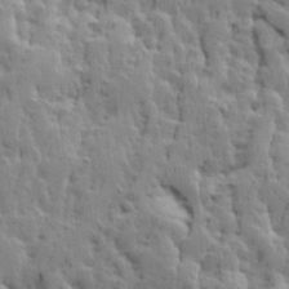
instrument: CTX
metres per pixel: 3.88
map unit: Ave
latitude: 14.1389
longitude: -134.6112
